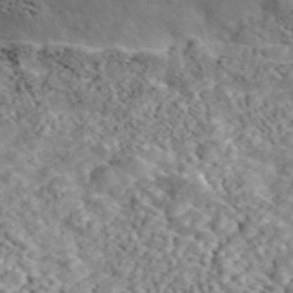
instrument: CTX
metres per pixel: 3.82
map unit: ANa
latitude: 46.1011
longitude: 23.3321
